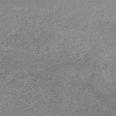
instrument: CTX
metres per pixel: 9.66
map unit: HNhu
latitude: -48.1984
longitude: 28.1417
